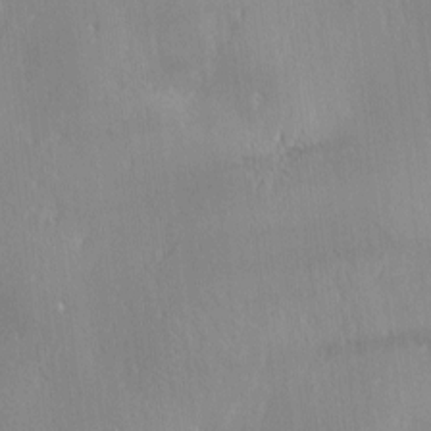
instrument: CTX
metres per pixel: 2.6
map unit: Ave
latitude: 0.6679
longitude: -113.7638
